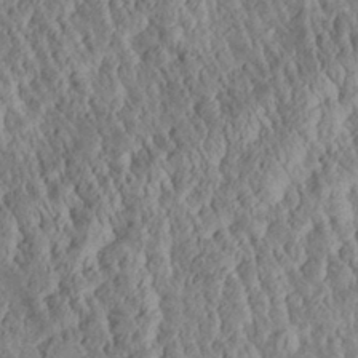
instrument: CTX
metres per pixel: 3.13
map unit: Aa
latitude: 30.0822
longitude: -137.5560
